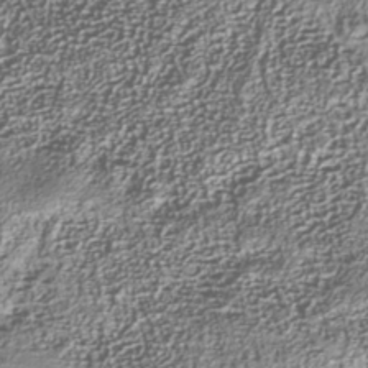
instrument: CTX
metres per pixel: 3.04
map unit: Nhu
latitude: -40.9542
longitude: -86.0822
